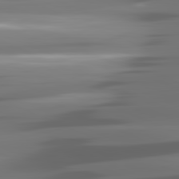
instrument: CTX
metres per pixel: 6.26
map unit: lApd
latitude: 81.4993
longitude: -142.3845
